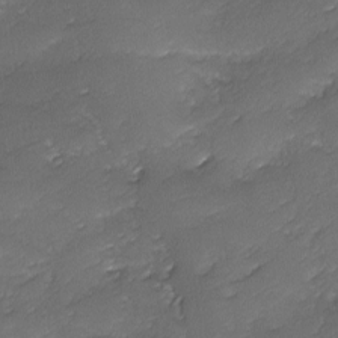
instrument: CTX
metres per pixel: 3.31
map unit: Ave
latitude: -10.6519
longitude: -122.0444
